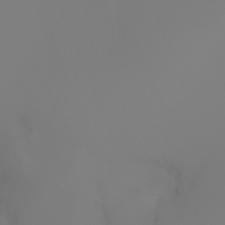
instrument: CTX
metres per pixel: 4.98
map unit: Aa
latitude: -6.8219
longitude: -84.7813
